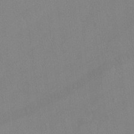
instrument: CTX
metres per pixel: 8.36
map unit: Hto
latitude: -12.7085
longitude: -40.1577
